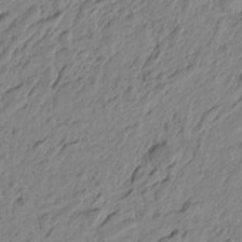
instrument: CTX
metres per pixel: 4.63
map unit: Htu
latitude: -4.4251
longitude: -179.5560
